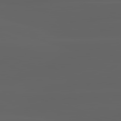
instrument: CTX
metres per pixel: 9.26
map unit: lApd
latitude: 82.8946
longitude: -133.9528
